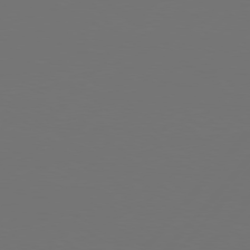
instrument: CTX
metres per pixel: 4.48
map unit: Hpe
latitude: 76.2333
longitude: -138.3467
